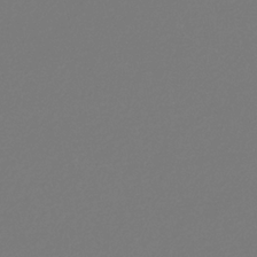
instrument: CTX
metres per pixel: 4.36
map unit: eHb
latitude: -30.6140
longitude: 66.4629
